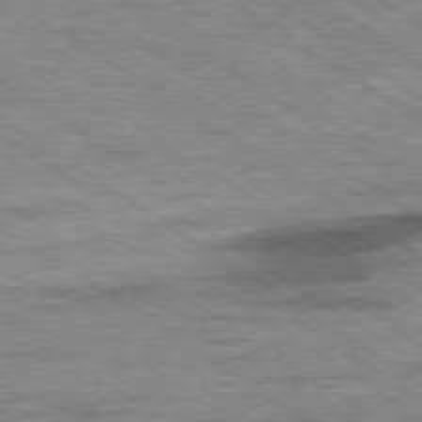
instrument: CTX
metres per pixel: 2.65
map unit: Ap
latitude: -79.8989
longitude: -78.9514
